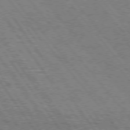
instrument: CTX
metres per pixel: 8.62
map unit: Hpe
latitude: 75.1781
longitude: -151.9150
